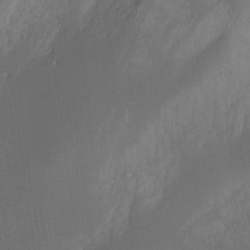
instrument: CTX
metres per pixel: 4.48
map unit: Hto
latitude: -6.7085
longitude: -49.5938
